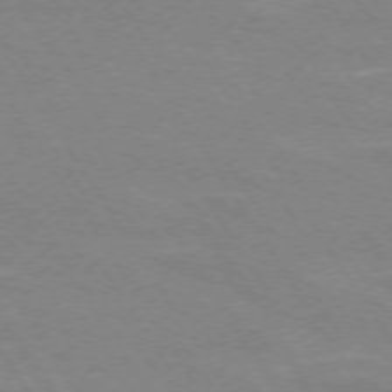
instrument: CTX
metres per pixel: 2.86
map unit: lApd
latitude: 72.8002
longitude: -56.7246
